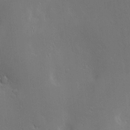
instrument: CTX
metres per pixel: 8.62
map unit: Nve
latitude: -9.6911
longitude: 173.6722
